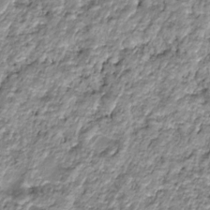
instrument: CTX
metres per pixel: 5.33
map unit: HNhu
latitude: -21.9367
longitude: 84.9163
